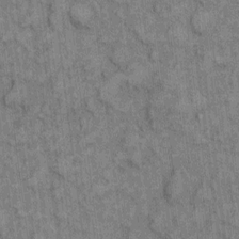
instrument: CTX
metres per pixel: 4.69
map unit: eHh
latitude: 7.3293
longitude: -64.6679
